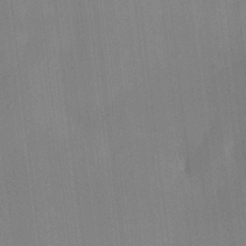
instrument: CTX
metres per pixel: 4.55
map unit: HNhu
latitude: 6.2900
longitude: 11.0864
